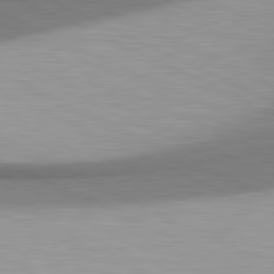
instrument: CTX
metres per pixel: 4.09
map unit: lApd
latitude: 81.2159
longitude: 161.8611
